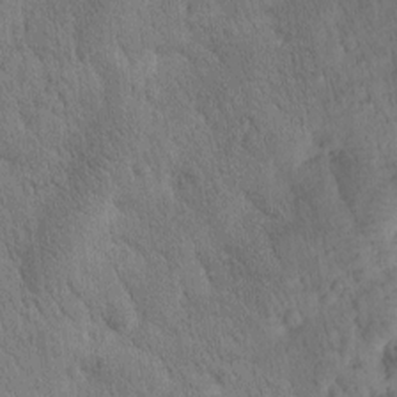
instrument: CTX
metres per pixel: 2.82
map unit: Htu
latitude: -1.0109
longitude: 174.7652
